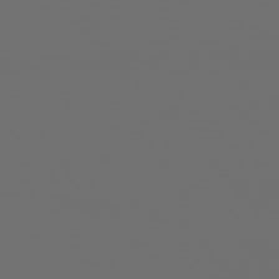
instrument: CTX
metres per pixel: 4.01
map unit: Hpe
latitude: 76.5168
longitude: -141.8961
